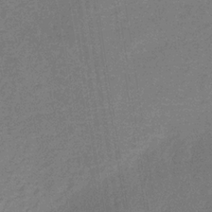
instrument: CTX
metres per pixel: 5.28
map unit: HNb
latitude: -32.1795
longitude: 57.4454
